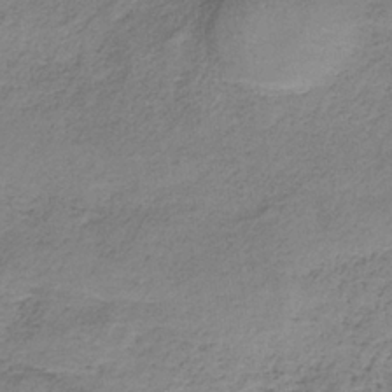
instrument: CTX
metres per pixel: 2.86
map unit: HNb
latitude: -34.3117
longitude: 56.8786
